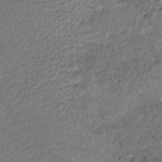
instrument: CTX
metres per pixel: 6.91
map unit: HNhu
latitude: -45.9556
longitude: 102.2740
